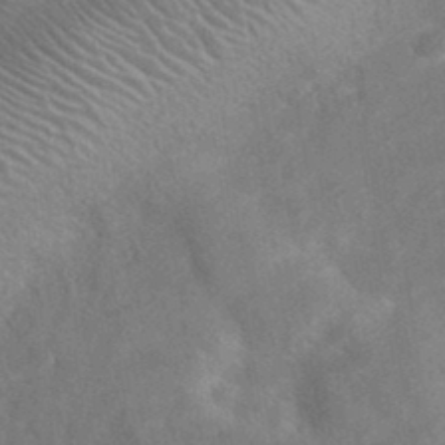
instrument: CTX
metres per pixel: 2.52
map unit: eAb
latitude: 35.2726
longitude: 111.1053
